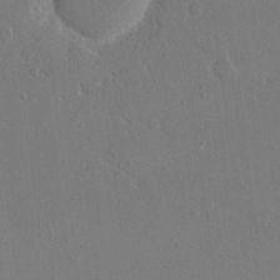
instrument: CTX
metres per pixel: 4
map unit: eHh
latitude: 16.8758
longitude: -67.2725
